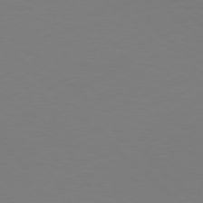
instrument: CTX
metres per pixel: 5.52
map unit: Hpe
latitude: 77.0647
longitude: -171.6694
